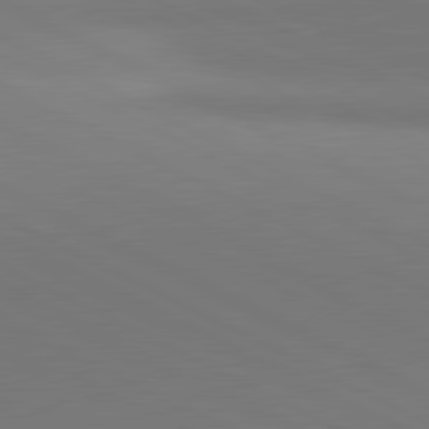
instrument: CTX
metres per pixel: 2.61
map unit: lApd
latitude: 81.1592
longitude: 145.8800
